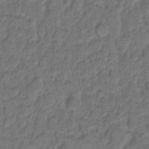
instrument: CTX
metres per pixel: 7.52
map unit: eHh
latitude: 9.0648
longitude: -62.3468
